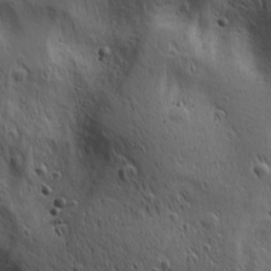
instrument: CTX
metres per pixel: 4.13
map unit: Ave
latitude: 22.8947
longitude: -135.6883
